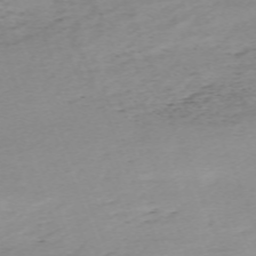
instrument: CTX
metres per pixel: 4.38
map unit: Nhu
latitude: -67.2376
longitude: 39.6722
